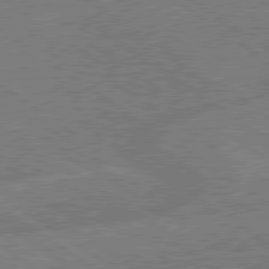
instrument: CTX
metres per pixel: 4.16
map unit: lApd
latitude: 79.2348
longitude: -145.7260
